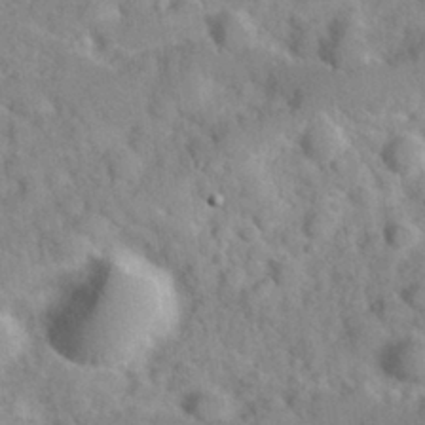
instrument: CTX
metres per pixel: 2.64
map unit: Hve
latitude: 31.8584
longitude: 151.4643
